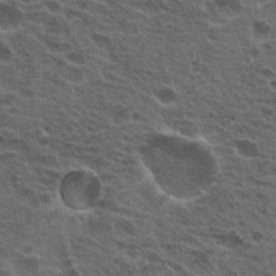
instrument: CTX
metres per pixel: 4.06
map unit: Hto
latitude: 19.7638
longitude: -32.0255
